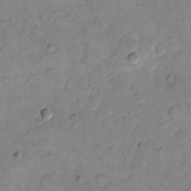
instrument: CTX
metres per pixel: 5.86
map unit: eHh
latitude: 11.7072
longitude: -65.1214
